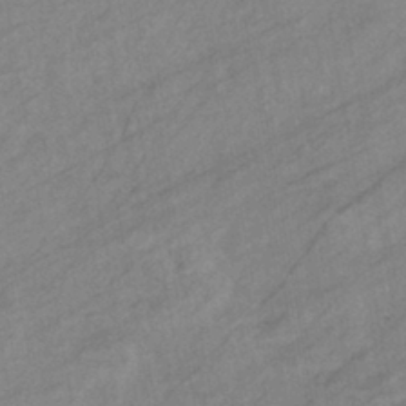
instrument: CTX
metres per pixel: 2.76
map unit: eHb
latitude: -41.1242
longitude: 83.2565
